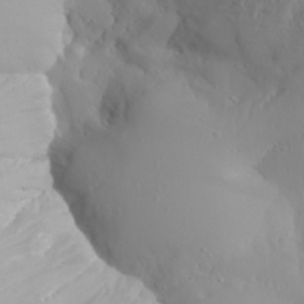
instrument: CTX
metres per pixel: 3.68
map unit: Aa
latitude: 29.9717
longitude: -132.5357
